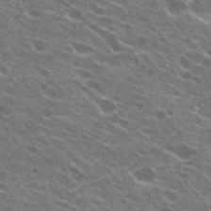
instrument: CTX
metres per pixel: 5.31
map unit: Hto
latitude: 23.2726
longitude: -38.7813
